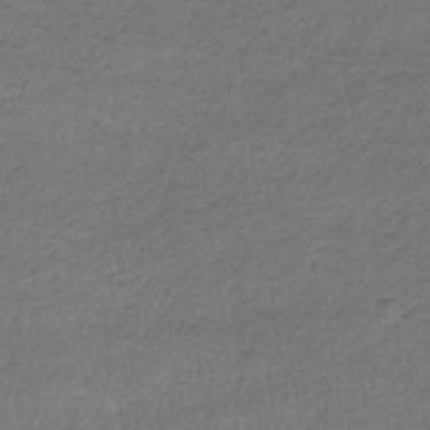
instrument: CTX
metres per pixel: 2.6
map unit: eHb
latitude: -32.3684
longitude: 68.6140
